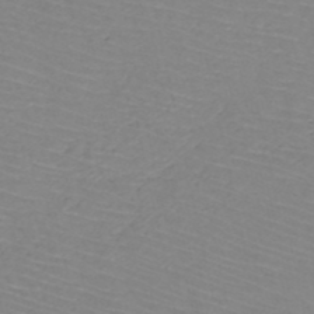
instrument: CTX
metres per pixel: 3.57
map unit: HNb
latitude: -50.0283
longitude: -51.3481
